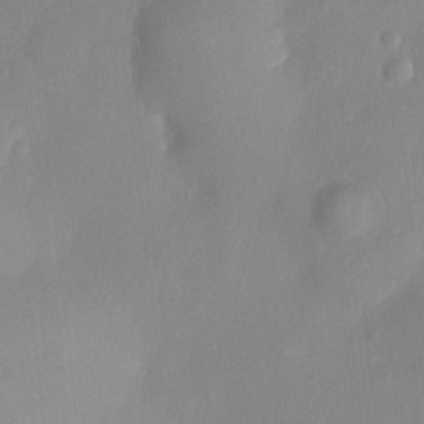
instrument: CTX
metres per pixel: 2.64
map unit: Nhu
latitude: -13.1998
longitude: -39.1781
